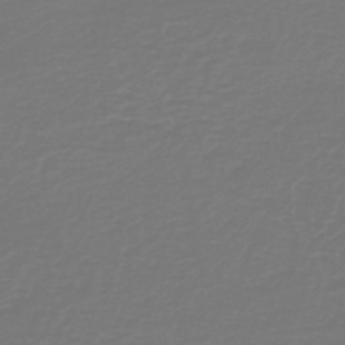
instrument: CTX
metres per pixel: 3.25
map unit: HNb
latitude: -46.9541
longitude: 54.5574
